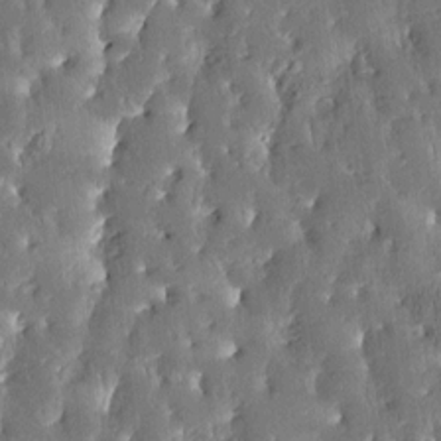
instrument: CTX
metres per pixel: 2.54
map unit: Htu
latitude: -3.2564
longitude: 174.9919
